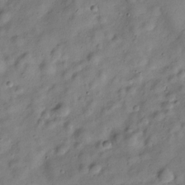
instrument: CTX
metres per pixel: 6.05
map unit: Hve
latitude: -29.1242
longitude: 93.6155
